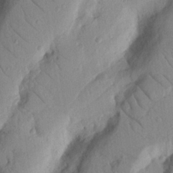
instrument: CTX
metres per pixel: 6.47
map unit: Nhu
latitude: 19.8772
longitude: -76.8002
